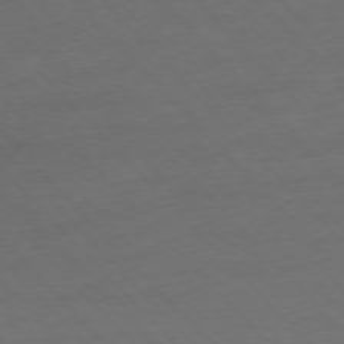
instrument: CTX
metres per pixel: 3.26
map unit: Ap
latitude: -76.6330
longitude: -80.4223
